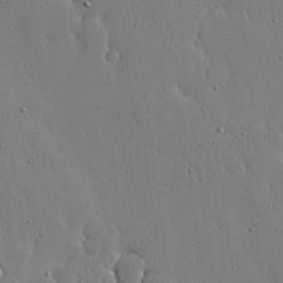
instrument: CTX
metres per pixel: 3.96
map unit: lHvf
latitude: 18.7435
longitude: -114.4034
